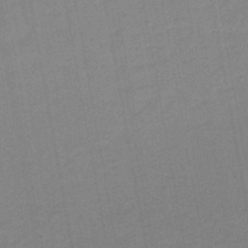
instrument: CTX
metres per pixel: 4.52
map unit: lHb
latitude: -44.4818
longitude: 63.2565
